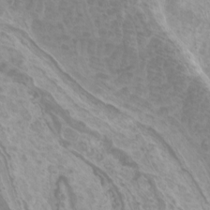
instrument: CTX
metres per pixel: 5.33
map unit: Htu
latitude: -6.3306
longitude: -75.5938
